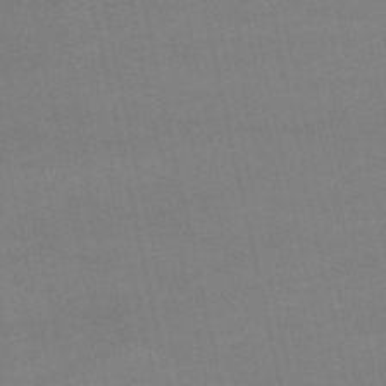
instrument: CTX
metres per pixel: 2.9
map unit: lHb
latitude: -45.4643
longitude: 58.6329
